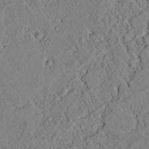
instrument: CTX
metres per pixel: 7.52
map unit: lAvf
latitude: 7.6127
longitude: 160.6330
